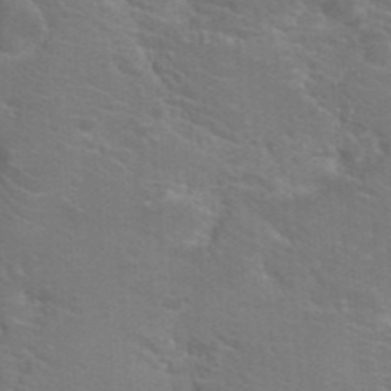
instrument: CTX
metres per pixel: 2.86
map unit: Hto
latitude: 22.9514
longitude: -36.3656
